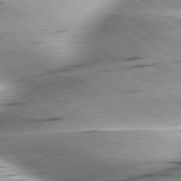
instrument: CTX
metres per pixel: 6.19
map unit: lApd
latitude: 79.4427
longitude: -155.7072
